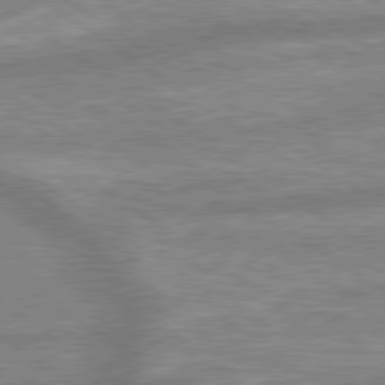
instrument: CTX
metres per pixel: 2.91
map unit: lApd
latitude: 79.6127
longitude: -169.4238
